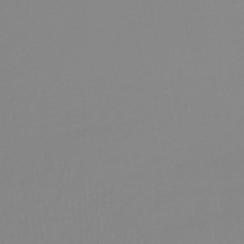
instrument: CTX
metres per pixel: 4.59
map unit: lHb
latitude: -44.8408
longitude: 56.1039
